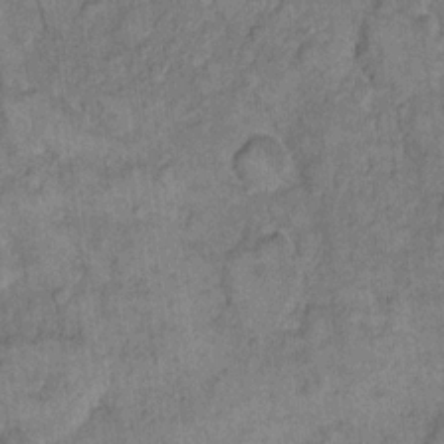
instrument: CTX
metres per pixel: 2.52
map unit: eHh
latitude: 11.4993
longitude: -63.9150
